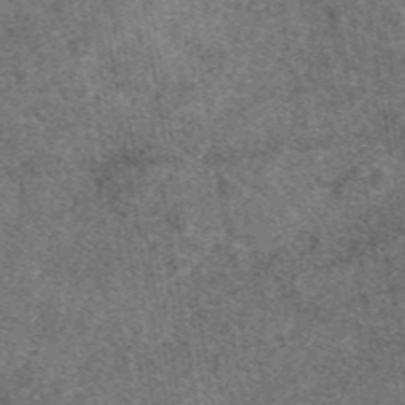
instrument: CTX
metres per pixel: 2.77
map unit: eAb
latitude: 48.0444
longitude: 109.2943
